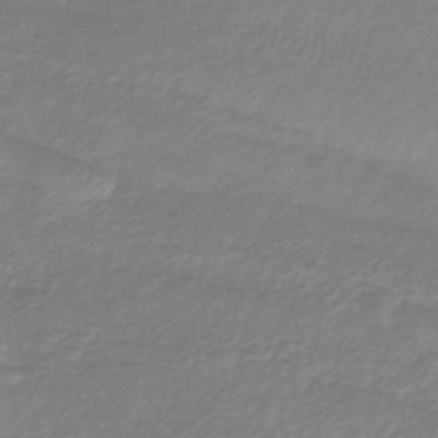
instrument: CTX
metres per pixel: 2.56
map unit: lHb
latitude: -40.6518
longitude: 71.8989
